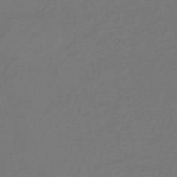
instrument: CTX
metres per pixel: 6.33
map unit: eHb
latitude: -47.2187
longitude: 87.0109
